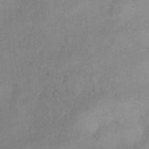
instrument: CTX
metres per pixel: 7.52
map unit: eHh
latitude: 11.3293
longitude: -68.1011
